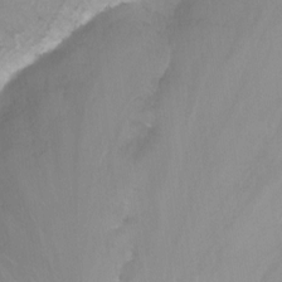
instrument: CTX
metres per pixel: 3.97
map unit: Nhu
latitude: -13.5966
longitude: -57.1970
